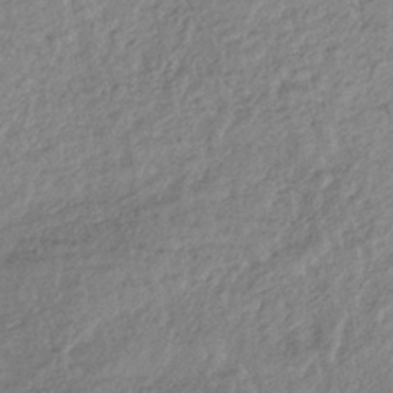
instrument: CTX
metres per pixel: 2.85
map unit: lHb
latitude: -37.6344
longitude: 68.7274
